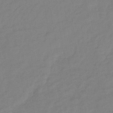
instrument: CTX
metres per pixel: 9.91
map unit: lHb
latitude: -41.9556
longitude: 74.5763
